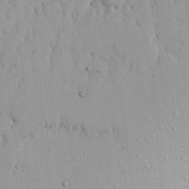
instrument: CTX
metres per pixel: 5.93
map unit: Nhu
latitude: 18.6868
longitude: -72.4412
